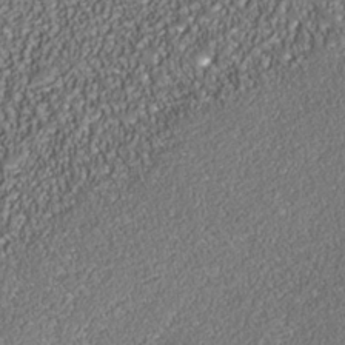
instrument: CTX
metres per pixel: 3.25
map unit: Nhe
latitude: -37.9745
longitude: -88.9892
